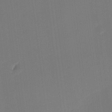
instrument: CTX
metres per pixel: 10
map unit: eHh
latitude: -3.3131
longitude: -83.5371
